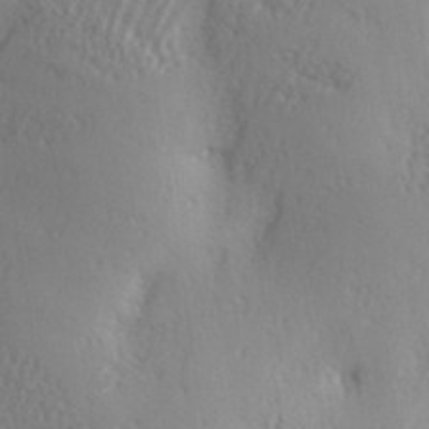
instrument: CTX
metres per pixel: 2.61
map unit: Ave
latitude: -6.3117
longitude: -120.1767
